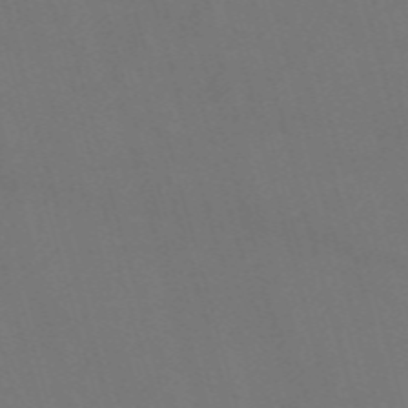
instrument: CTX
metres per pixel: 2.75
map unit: Nve
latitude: -59.1242
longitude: 62.2172
